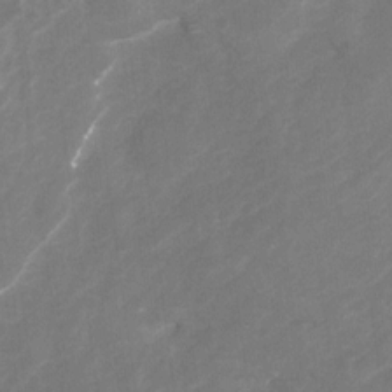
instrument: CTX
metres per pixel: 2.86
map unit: Nhu
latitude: -23.3510
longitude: -56.7246
